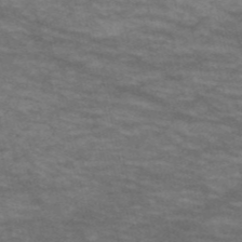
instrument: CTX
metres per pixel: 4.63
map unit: HNb
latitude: -53.5021
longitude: -43.4615
